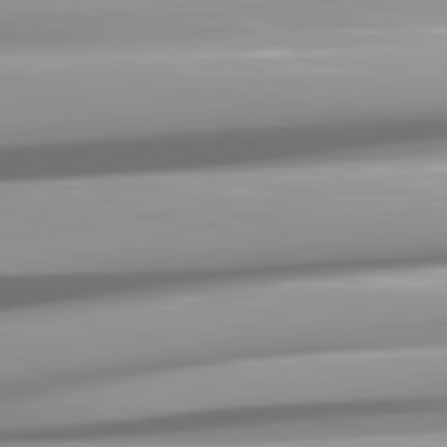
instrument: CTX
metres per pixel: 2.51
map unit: lApd
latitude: 81.7827
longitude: -146.9325
